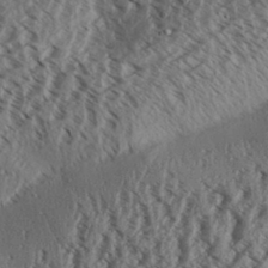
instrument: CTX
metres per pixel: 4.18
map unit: Aa
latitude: 31.4805
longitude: -137.4427
